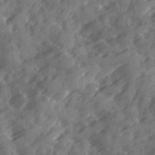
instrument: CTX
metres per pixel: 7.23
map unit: Ave
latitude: 19.3292
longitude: -131.4238
